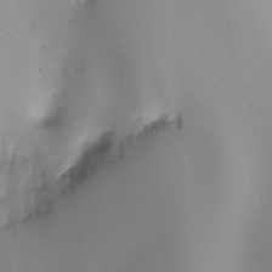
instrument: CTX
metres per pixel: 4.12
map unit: Ht
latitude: -16.5574
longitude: -48.8758
